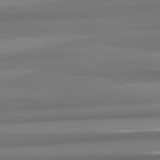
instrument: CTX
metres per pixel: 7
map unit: lApd
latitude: 82.4034
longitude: 177.9556
